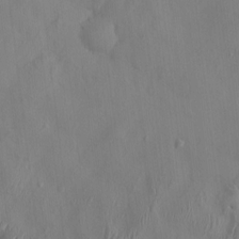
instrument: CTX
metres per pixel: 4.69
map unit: HNhu
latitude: 4.8758
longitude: -4.4412
